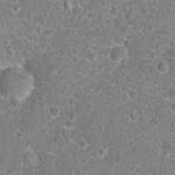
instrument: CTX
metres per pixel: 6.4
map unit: Hto
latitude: 18.5545
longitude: -41.2725
